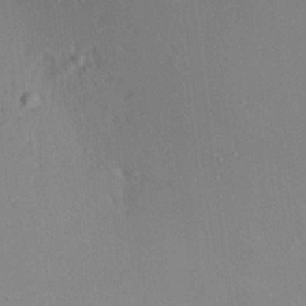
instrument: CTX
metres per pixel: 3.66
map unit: Aa
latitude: 19.2348
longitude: -140.8191
